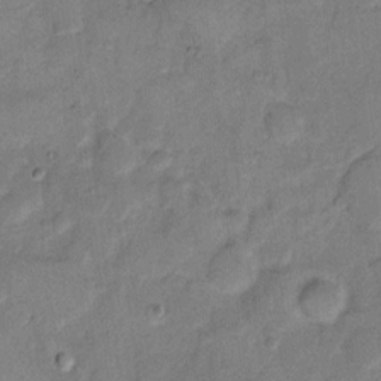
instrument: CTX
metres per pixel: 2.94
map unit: eHh
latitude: 11.5749
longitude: -64.3467
